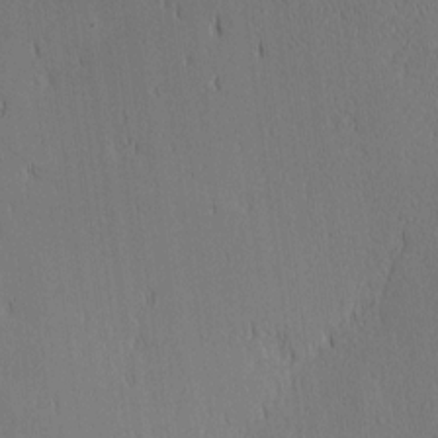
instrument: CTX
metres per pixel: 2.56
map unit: Ave
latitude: 11.9717
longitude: -107.5749
